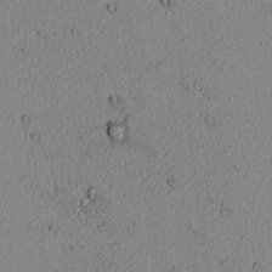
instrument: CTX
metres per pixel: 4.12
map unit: lAvf
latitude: 6.3089
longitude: 167.9178
